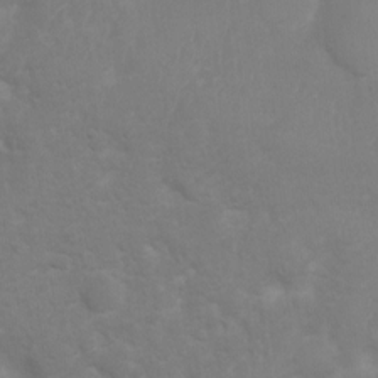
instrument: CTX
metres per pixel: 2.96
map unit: Ht
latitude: 2.8380
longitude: -27.1592
